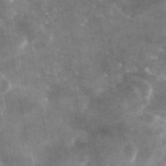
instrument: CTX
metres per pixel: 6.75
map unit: eAb
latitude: 45.7638
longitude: 123.5966
